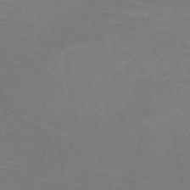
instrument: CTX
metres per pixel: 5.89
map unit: HNb
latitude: -50.0472
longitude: -44.7246
